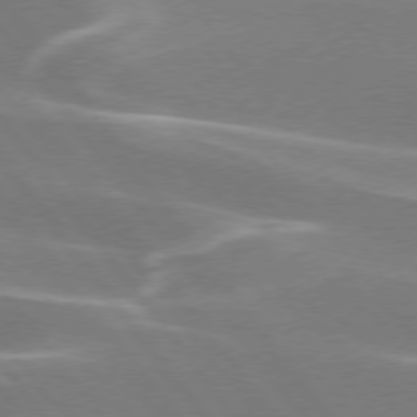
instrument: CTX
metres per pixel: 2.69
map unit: lApd
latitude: 75.4993
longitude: -62.1389
